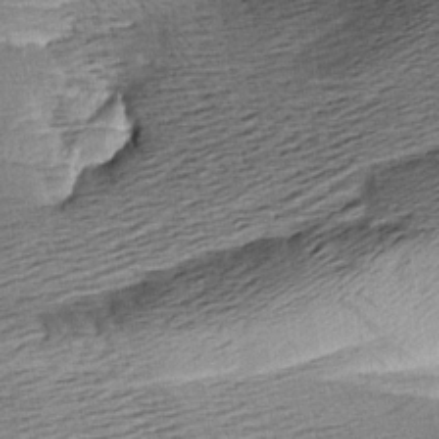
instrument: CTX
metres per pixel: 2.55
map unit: Aa
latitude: 8.4601
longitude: -141.4615
